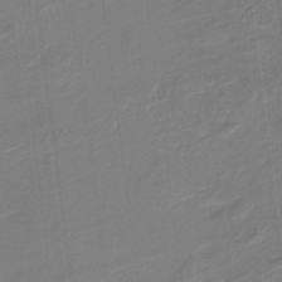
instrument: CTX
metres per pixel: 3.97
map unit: lHb
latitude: -38.3118
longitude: 56.0283
